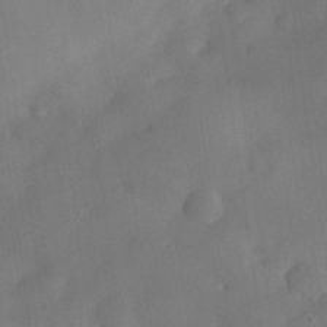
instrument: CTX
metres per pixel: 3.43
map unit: eHh
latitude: 29.6316
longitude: -73.1781
